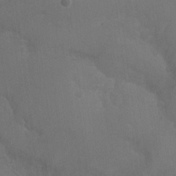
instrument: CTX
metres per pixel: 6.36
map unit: Nhu
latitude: -10.4818
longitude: -36.7813
